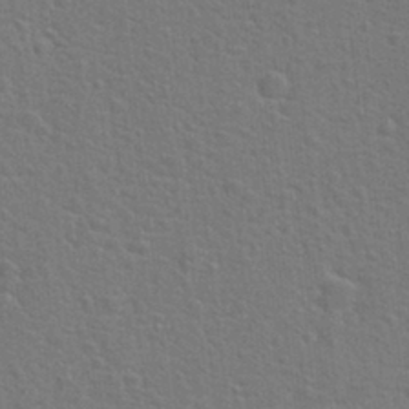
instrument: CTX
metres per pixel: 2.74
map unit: Hto
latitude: 22.7624
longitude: -47.3482
